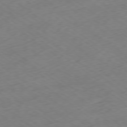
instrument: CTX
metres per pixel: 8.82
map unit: Ap
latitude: -79.0486
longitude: -57.4048
